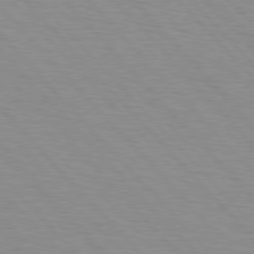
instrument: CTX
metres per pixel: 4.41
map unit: Hpe
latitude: 76.6301
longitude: -154.2522
